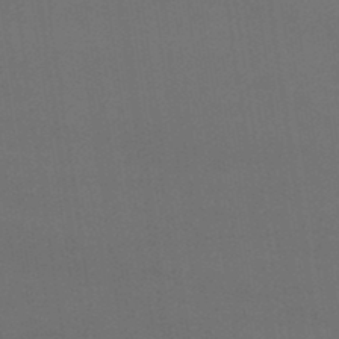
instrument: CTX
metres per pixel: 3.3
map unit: lHb
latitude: -47.2754
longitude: 67.1620
